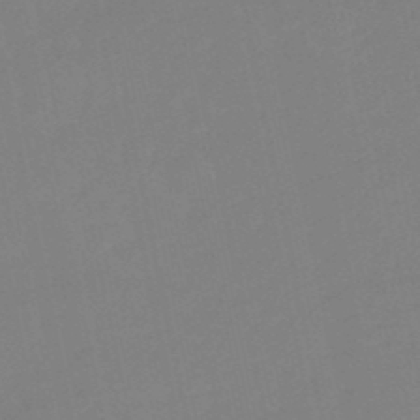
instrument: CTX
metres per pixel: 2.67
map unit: lHb
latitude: -49.5966
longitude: 81.0109
